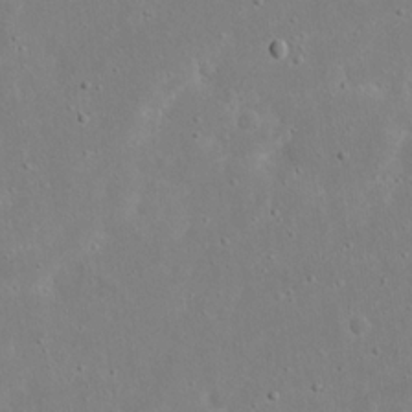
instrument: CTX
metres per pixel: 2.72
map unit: eHh
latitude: 17.5938
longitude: -71.0647
